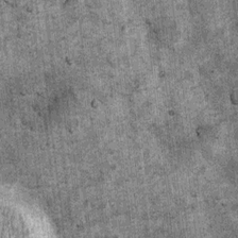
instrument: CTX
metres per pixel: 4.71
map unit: Nhu
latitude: 7.8961
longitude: -23.3482
